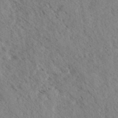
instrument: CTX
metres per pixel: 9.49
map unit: eHh
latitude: 35.0269
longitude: -140.1766
